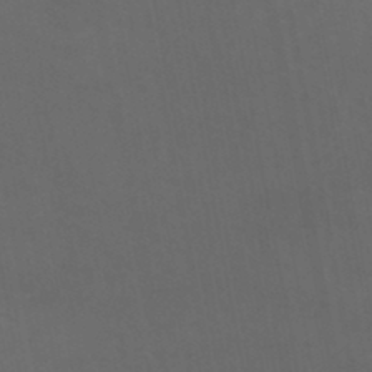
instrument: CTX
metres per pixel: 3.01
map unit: HNhu
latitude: -46.1983
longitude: 93.4643
